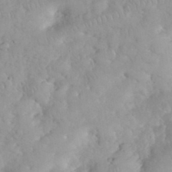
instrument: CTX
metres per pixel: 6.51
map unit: eHh
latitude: 34.9513
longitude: -63.3104
